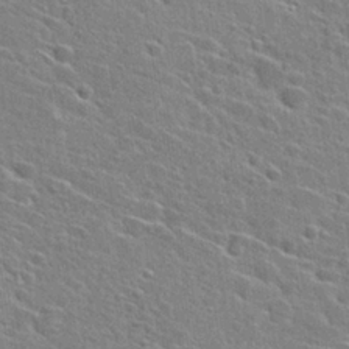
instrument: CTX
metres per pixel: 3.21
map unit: Hto
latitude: 26.9136
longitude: -45.4237
